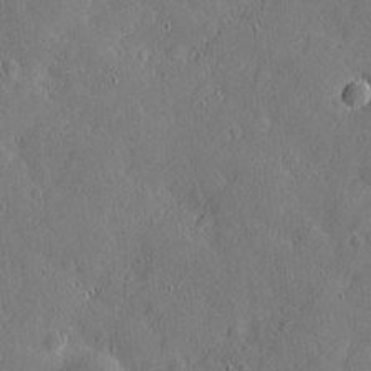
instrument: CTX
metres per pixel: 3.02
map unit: eHh
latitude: 3.8016
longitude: -74.9703
